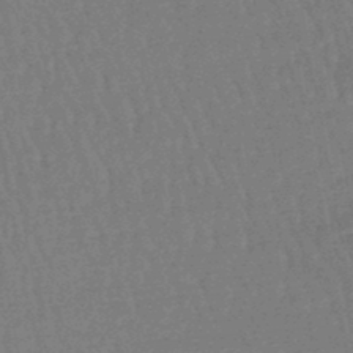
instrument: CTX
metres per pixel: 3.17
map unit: eHb
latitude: -45.7667
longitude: 80.2740
